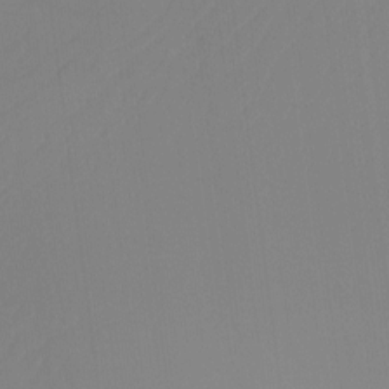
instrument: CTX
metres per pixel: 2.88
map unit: Ht
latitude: -14.3873
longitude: -50.1011
